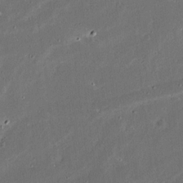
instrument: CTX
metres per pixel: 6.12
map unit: Ave
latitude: 14.1389
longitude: -138.5924
